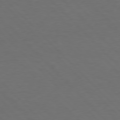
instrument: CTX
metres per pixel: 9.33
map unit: Hpe
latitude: 77.2159
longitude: -125.2914
